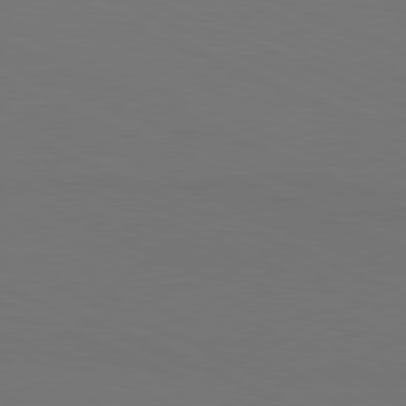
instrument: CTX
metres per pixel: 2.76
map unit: Hpe
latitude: -81.7478
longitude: 20.2172
